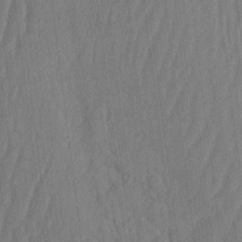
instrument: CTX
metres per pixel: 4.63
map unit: HNhu
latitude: -2.1416
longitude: 14.3307
